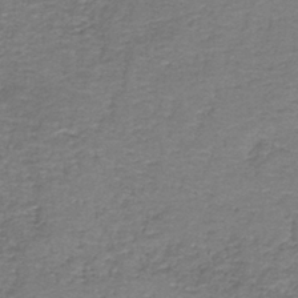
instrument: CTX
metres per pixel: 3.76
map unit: HNb
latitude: -37.1809
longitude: 51.1053
